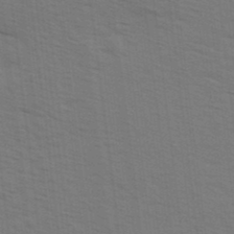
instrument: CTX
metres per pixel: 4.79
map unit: Ave
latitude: 14.0444
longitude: -102.5357
